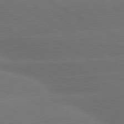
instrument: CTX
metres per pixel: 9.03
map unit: lApd
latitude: 80.8002
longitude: -146.8380
